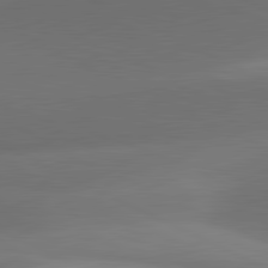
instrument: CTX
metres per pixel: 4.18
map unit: lApd
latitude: 81.4615
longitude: 132.1228
